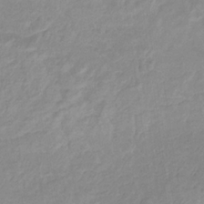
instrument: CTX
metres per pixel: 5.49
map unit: eHb
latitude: -31.9367
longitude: 68.7841
